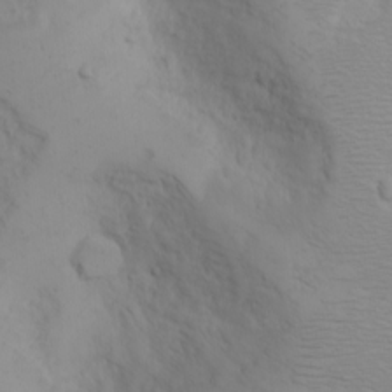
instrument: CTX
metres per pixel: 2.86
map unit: Nhu
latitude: -4.6518
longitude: -83.6693
